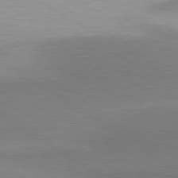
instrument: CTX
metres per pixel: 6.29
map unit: lApd
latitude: 81.2159
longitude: 161.4832
